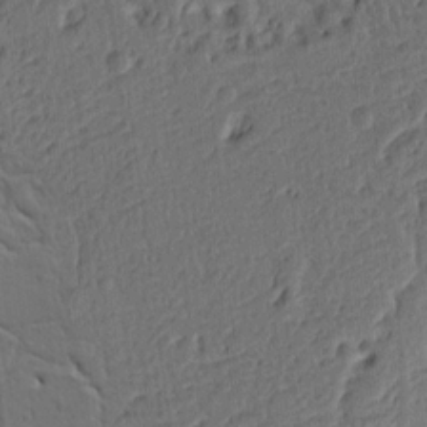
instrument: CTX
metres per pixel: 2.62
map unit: Ht
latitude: 9.9717
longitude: -76.5923
